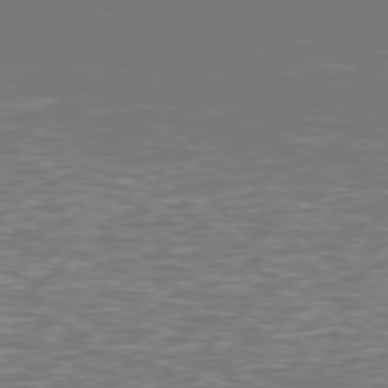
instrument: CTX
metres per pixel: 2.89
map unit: Hpe
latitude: 76.5734
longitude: -170.2711
